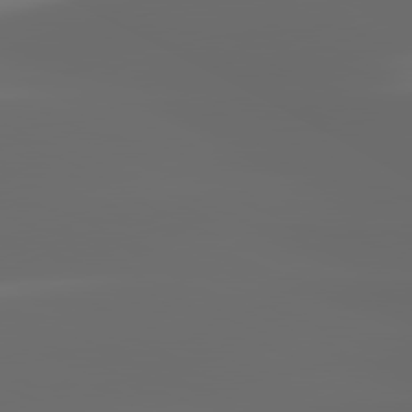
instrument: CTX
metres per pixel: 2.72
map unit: lApd
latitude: 81.4426
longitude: -144.1955
